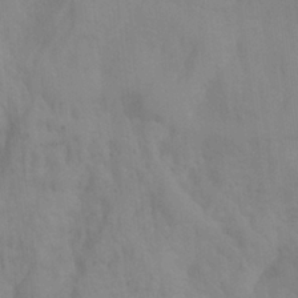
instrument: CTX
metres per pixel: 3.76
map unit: Ht
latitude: -6.7274
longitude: -31.3860
